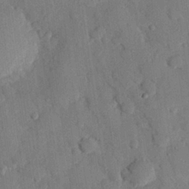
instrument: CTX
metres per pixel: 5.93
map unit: eHh
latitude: 26.7435
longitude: -79.1592
